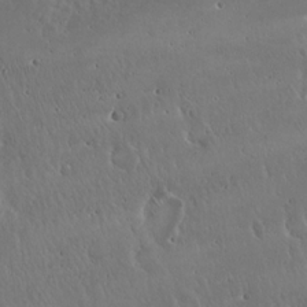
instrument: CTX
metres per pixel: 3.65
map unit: Hto
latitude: 17.7072
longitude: -59.0836
